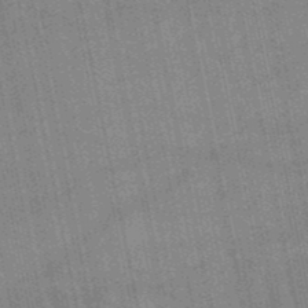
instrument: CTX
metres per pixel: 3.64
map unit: lHb
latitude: -49.2754
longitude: 74.0661
